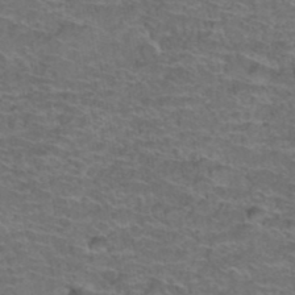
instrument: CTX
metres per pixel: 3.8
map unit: Hto
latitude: 38.2522
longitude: -42.4601
